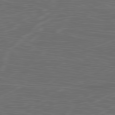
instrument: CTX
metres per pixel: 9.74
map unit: Ap
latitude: -80.2362
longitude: -71.4993
